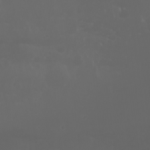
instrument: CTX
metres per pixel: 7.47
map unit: Htu
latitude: -5.1809
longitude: -88.3657
